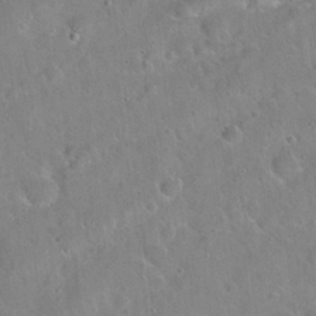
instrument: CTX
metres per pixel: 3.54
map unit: Hto
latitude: 22.1200
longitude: -52.0444
